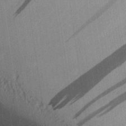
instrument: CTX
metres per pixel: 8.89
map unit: Aa
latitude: 26.2523
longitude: -134.6112
